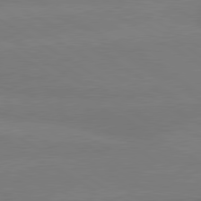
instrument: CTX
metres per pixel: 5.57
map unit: lApd
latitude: 80.2145
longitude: -149.1403
